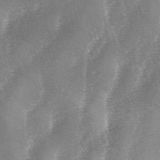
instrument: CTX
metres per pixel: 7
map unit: lAa
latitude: -4.6896
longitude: -128.9325
